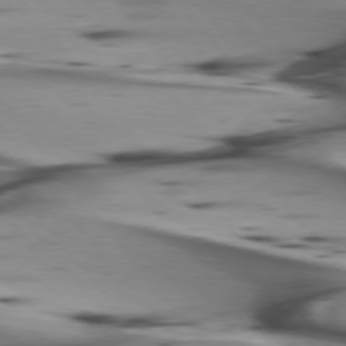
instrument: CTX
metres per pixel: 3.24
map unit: lApd
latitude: 75.7828
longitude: -65.6316
